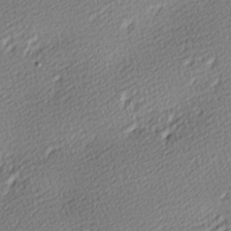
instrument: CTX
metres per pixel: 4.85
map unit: lAa
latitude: -10.3495
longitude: -126.1200
